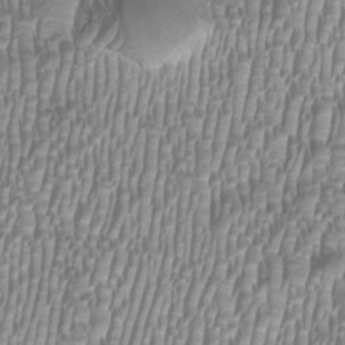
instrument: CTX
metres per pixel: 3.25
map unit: HNhu
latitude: -1.4833
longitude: -0.2522
